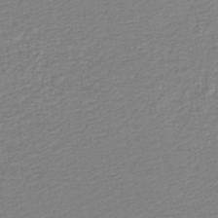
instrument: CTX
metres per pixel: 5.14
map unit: lHb
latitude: -45.0109
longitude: 60.4251
